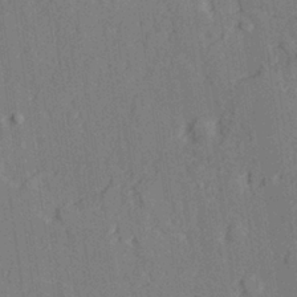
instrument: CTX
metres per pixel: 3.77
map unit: lAvf
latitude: 28.7435
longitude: -109.3859
